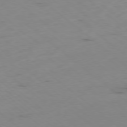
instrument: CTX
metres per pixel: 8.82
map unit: Hpe
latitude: -78.5951
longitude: 16.2929
